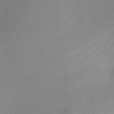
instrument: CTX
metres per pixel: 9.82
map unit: Nhe
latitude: -19.7478
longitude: 144.3306
